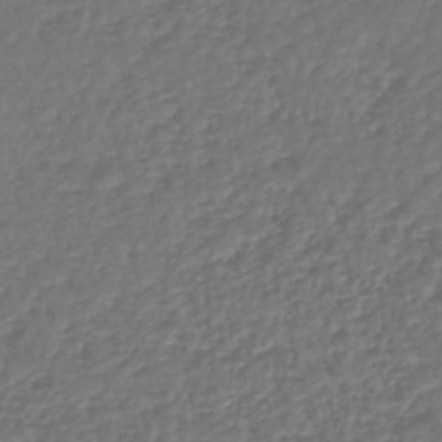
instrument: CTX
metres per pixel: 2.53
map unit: lHb
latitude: -38.0850
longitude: 69.7855
